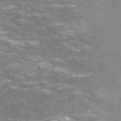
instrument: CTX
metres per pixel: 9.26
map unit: Nve
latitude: -56.8597
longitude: 52.9352
